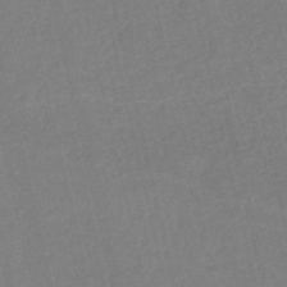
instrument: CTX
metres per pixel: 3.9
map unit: HNb
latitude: -52.6518
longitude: -48.3467
